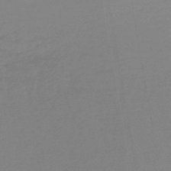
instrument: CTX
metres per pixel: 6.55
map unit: lHb
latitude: -44.6330
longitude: 60.0472
